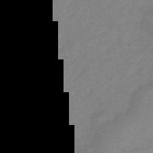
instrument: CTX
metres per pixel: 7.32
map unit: HNb
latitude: -43.8800
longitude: -40.1199
